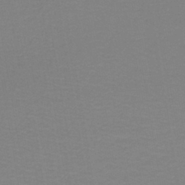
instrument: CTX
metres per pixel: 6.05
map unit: lHb
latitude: -40.8975
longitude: 52.5951
